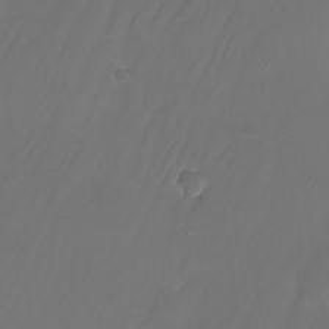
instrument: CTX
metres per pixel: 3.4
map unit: Nhu
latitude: -26.2550
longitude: -71.5749
